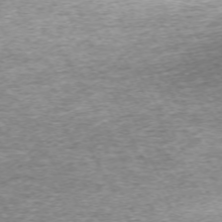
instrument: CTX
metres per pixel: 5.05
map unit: Hpe
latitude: -71.7478
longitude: 13.3321
